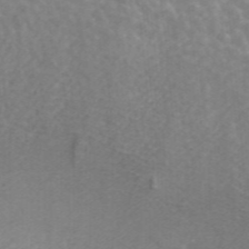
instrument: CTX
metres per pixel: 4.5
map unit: ANa
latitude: 42.9892
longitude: 26.0849
